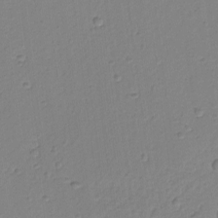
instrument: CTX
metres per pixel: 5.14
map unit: lAvf
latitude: -9.1998
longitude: -120.6869
